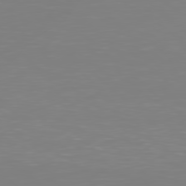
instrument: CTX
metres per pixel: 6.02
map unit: Hpe
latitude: 78.2145
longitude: -134.6868
